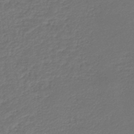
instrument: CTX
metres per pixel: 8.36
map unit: lHb
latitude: -43.5588
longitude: 60.3306
